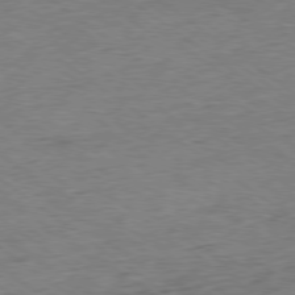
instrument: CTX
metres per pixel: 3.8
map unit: Ap
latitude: -79.0864
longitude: -49.2915
